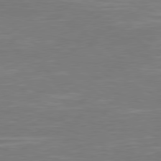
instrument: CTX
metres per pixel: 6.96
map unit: Hpe
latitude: 78.9514
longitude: -125.9906
